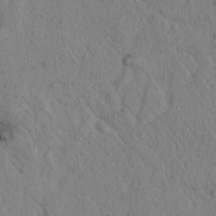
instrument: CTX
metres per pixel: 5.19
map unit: lAvf
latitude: 7.1025
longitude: 160.4440
